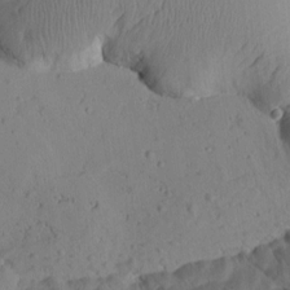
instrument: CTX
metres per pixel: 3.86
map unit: Htu
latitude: 1.3103
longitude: 176.2173
